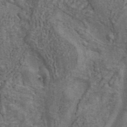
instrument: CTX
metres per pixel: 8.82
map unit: ANa
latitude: 42.8947
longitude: 16.4062
